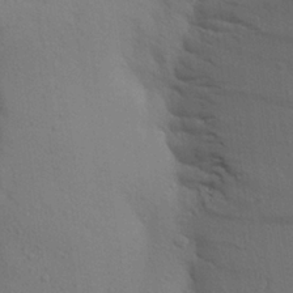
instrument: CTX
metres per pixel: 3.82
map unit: Aa
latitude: 24.4978
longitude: -148.6302
